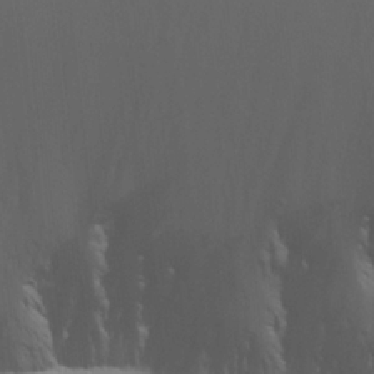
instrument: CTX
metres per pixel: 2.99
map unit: Aa
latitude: 18.5545
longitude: -142.3467
